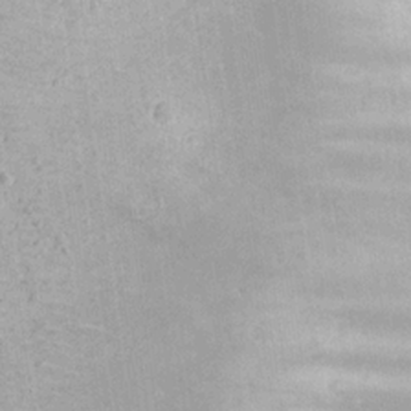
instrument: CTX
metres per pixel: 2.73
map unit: Nhu
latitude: 22.4412
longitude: -71.2726
